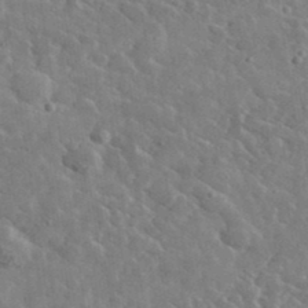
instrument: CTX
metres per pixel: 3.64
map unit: lHvf
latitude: 37.0648
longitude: -89.6316
